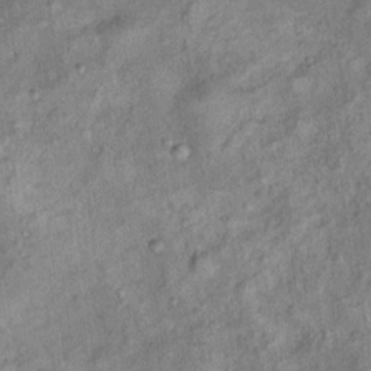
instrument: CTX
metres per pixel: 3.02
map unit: Ht
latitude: 14.1956
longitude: -40.7057
